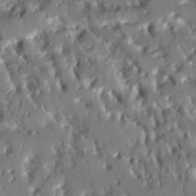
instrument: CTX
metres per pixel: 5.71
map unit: Aa
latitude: 9.9150
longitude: -125.9906
